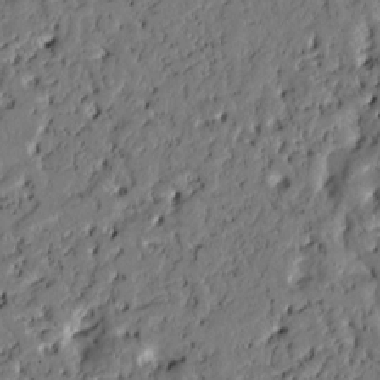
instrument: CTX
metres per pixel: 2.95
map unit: Htu
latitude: -2.5195
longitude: 167.2943
